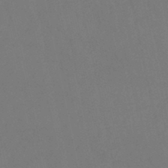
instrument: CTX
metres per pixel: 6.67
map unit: lHb
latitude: -47.1053
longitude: 61.5399
